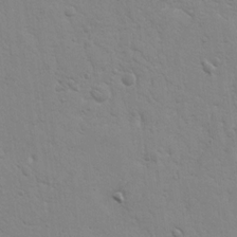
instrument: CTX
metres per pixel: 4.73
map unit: Nhu
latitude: 17.5938
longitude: -78.4601
